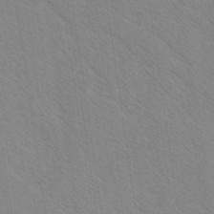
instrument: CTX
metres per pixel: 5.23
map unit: lAvf
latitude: -2.1227
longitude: -113.0647
